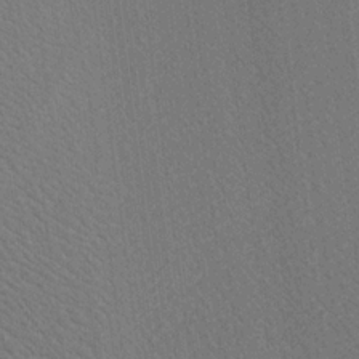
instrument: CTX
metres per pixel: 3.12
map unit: Ave
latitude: 21.1214
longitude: -139.3482
